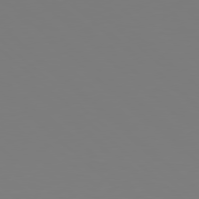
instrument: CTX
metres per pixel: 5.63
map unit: Hpe
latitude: 78.0444
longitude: -173.9339
